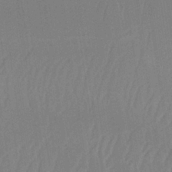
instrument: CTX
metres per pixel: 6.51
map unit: lHb
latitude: -33.8423
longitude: 66.6896
